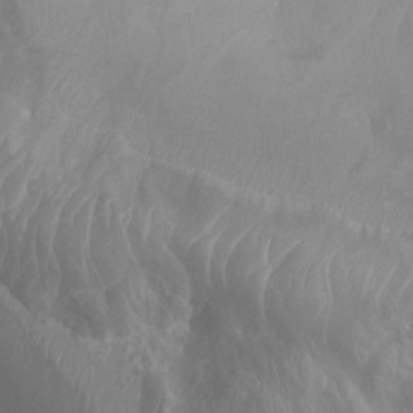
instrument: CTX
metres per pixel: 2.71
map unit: Aa
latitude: -8.2928
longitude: -78.2712
